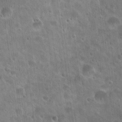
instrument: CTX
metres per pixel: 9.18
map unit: Hto
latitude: 22.4034
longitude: -54.0444
